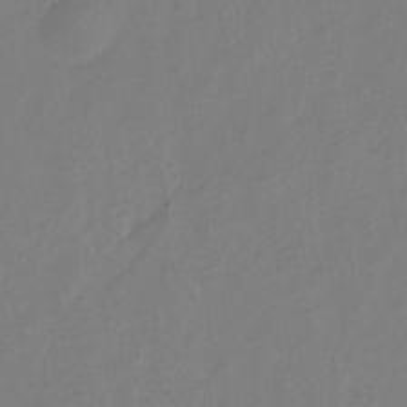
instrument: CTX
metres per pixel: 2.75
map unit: Nhu
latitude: -17.1998
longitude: -47.8962
